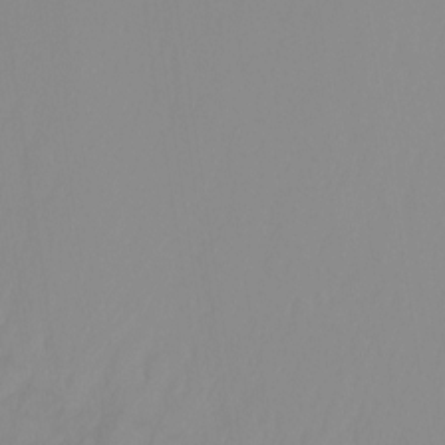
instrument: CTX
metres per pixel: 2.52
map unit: Ht
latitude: -15.0109
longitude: -55.4048
